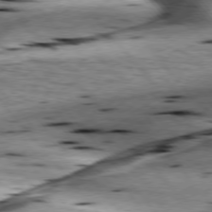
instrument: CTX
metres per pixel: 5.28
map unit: lApd
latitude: 76.3845
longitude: -61.3481
